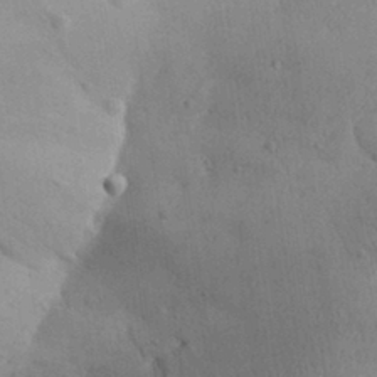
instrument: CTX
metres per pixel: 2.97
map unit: Aa
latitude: 29.9906
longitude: -144.8002
